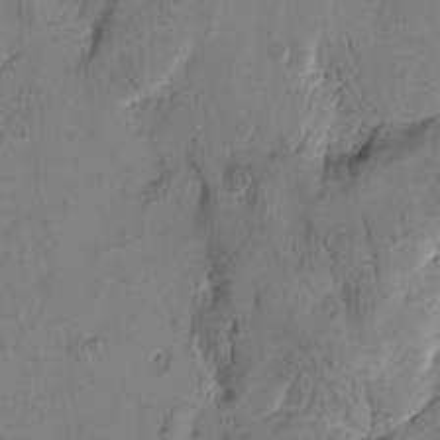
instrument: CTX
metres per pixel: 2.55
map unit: Htu
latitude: -1.4266
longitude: -176.6490
